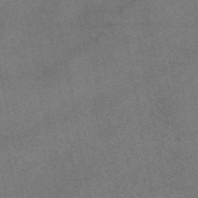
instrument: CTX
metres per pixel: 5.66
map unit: eAb
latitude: 48.3467
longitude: 112.9731
